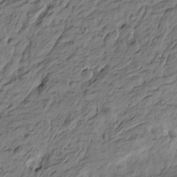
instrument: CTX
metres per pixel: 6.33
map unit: Htu
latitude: -5.1620
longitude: -178.3845
